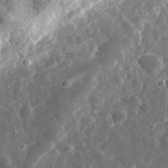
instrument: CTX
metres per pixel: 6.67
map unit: eHh
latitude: 33.9339
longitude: -79.1781
